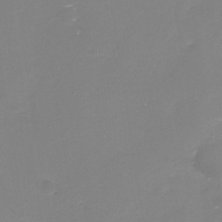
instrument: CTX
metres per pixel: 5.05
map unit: Nhe
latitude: -33.3132
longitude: -88.0444
